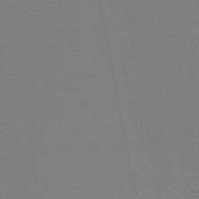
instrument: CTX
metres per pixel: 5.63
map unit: HNb
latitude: -48.6708
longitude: 59.7855
